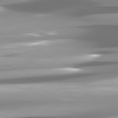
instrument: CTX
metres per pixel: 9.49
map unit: lApd
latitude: 81.6505
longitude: -147.2915
